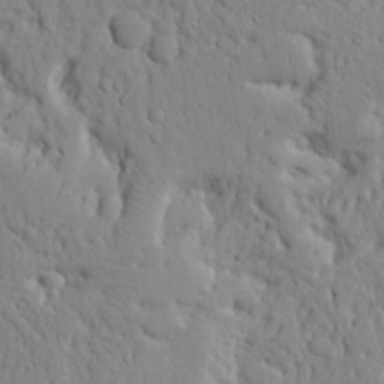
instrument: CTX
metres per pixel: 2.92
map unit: Aa
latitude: 15.4049
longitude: -141.0458
